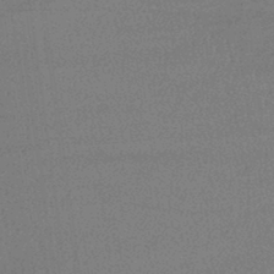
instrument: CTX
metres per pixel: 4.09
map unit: lHb
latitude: -42.5951
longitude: 66.6140
